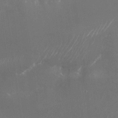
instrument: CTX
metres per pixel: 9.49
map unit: Nhu
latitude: -23.4266
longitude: -72.1578
